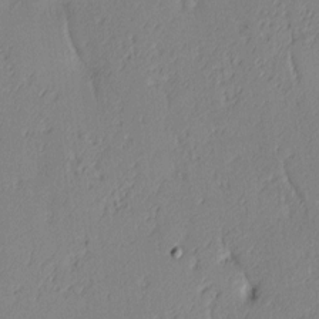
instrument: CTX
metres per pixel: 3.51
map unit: lAa
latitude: 4.0633
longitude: -116.1767
